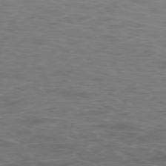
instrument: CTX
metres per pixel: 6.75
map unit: Hpe
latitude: -76.1039
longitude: -10.8947
